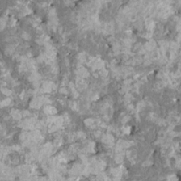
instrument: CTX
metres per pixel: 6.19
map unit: HNhu
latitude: 2.6301
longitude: 6.5007
